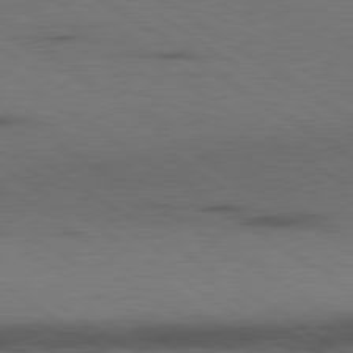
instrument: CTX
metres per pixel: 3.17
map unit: lApd
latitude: 79.6316
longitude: 168.5006
